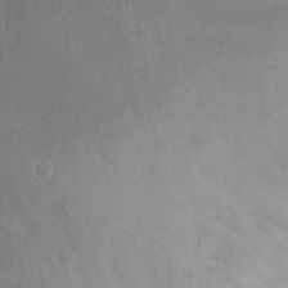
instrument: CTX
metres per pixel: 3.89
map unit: Hto
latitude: 26.3089
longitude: -40.2900
